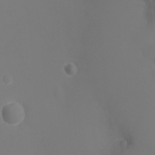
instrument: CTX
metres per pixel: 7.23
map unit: Ht
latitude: -5.7288
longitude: -26.1956
